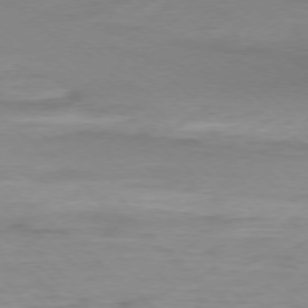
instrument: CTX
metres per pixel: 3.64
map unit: Ap
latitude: -77.7667
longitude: -91.0458
